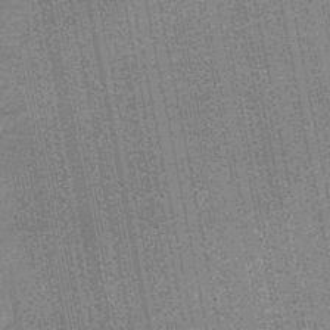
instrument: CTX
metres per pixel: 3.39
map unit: HNb
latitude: -44.8408
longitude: 53.0864
